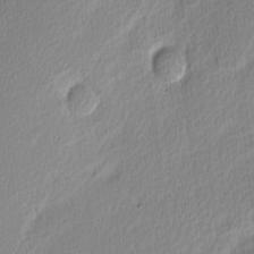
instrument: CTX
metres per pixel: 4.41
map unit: Nhu
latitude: 2.4223
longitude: -77.0458
